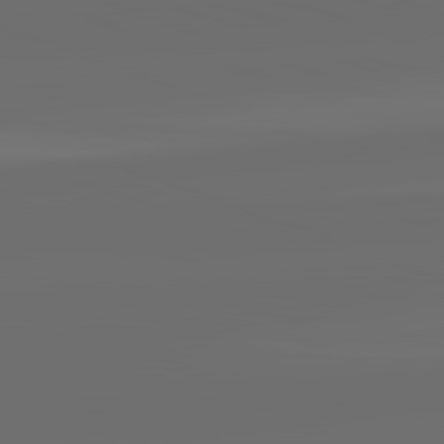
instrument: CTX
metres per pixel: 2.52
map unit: lApd
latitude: 82.2522
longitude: -166.0633
